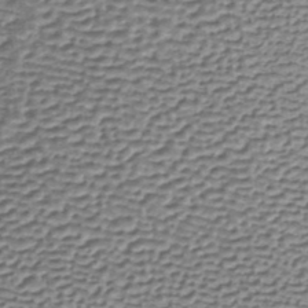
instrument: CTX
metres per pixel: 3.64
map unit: lHb
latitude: -35.2565
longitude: 60.6707
